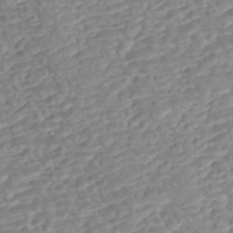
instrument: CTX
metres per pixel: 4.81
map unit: Nhe
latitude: -47.4454
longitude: -172.0444
